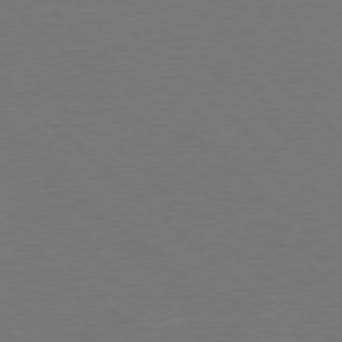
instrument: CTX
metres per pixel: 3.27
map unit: Hpe
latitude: 77.5182
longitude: -171.9528
